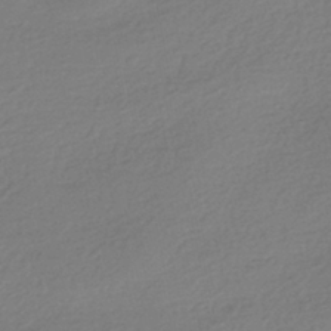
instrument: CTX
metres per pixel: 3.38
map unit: HNhu
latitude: -40.7085
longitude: 94.4251
